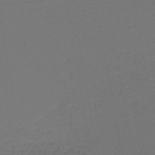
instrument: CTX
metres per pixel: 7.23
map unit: lHb
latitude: -43.9367
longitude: 53.0864
